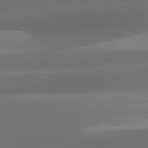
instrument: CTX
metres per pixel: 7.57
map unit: lApd
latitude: 81.4993
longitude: 131.7855
